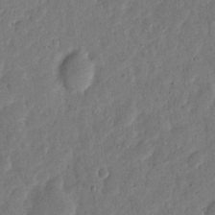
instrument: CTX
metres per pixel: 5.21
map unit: eHh
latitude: 6.2334
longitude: -71.6883
